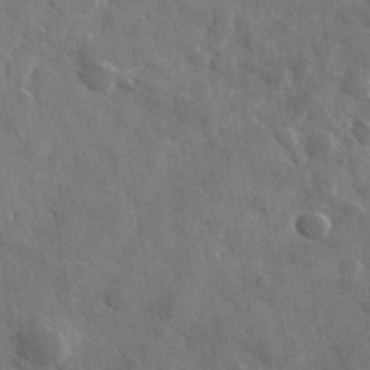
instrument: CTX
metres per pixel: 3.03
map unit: lHvf
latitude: 36.1200
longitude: -89.6505
